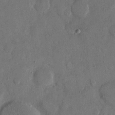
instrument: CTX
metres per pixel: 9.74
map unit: eHh
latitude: 14.0444
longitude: -68.4412
